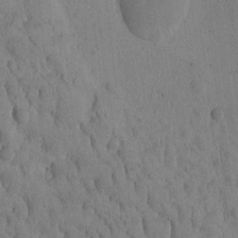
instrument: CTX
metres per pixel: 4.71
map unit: Htu
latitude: -3.0864
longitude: 172.7463
